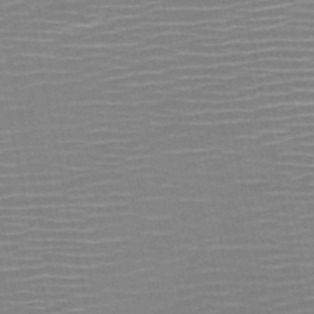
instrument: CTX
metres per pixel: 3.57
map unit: HNb
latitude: -51.3887
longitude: -47.5371
